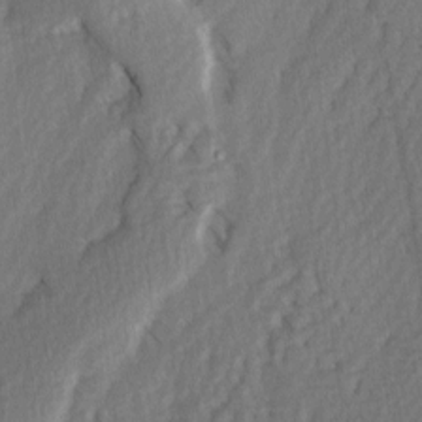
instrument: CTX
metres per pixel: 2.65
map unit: Ave
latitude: 2.7435
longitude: -110.7435
